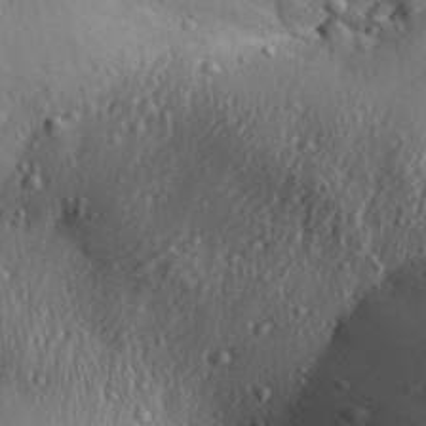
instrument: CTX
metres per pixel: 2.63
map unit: Aa
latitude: 31.1215
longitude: -134.7246
